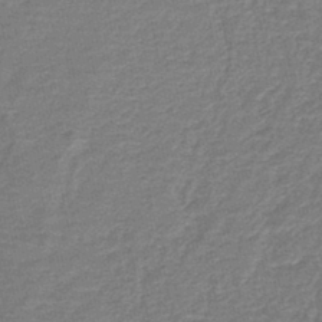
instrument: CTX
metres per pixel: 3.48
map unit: HNb
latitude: -43.6154
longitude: 51.2187
